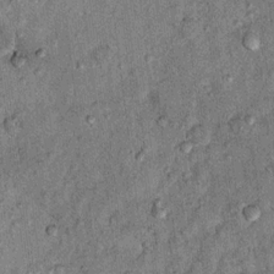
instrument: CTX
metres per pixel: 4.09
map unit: Hto
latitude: 11.1592
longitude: -37.4804
